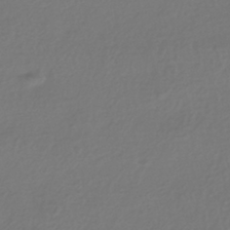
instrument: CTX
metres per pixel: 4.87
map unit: HNhu
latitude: -42.6329
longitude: 97.1053
